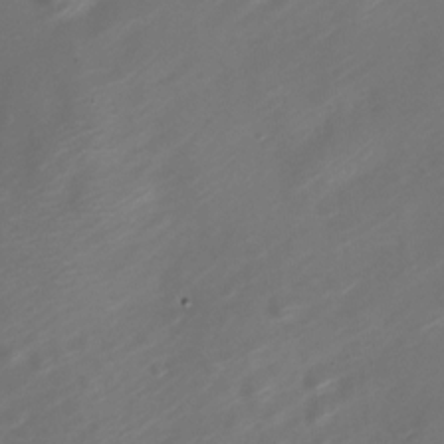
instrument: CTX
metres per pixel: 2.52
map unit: Nve
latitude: -20.6518
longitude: 106.8030
